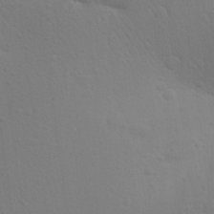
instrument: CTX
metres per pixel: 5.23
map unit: Aa
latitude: 27.9339
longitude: -144.2522
